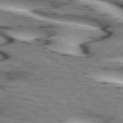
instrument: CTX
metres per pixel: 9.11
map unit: lApd
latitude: 72.9136
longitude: -53.6316
